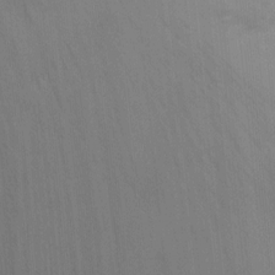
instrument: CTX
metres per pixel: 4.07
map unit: Ht
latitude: 2.3845
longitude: -28.1767
